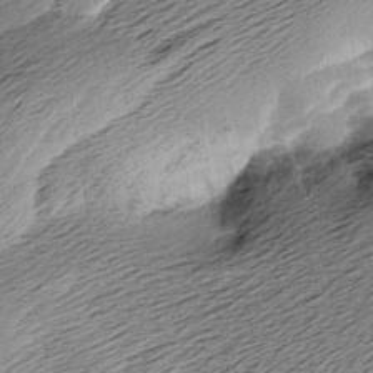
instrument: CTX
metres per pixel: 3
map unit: Aa
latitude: 8.6302
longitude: -141.4615
